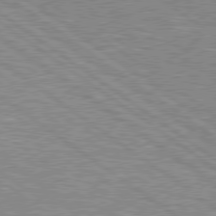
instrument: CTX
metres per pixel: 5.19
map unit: Hpe
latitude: 78.8758
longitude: -171.8583
